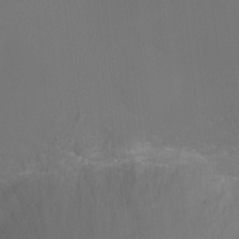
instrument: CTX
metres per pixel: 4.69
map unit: Ht
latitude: -6.3873
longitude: -26.5735
